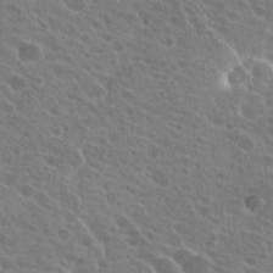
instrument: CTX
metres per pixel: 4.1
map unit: Hto
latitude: 22.9136
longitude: -38.8191
